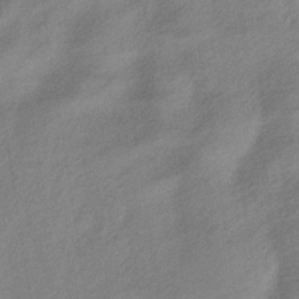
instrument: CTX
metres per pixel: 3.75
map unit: lHb
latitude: -36.3495
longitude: 71.0675
